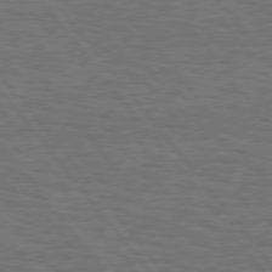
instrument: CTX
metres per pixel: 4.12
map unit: Hpe
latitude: 75.5938
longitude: -136.9703
